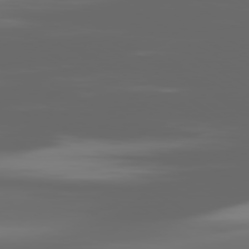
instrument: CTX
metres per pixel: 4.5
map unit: Ap
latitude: -80.3873
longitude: -59.0270
